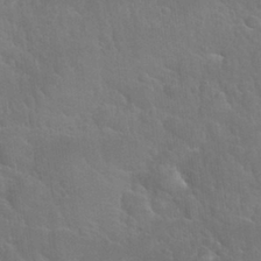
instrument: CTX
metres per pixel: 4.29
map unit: Nhu
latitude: 30.8191
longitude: -53.6694
